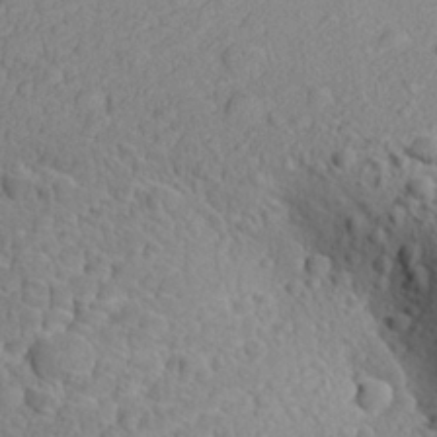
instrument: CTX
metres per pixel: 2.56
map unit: Aa
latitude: 27.0648
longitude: -142.6113
